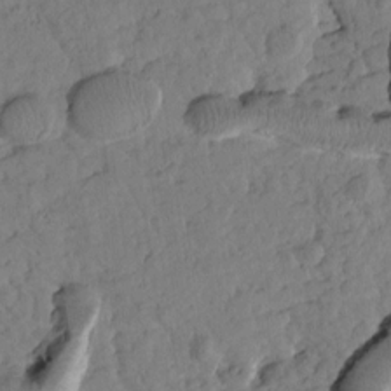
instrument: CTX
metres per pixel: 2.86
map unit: Htu
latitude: 1.5182
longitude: 177.1809
